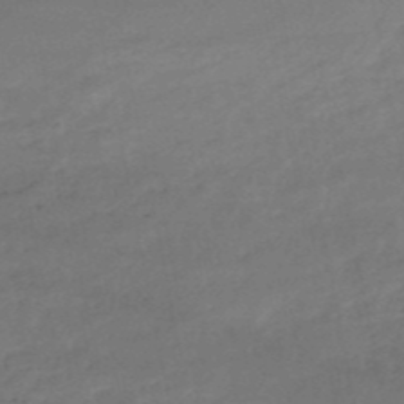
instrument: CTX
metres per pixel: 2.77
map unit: HNb
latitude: -51.1053
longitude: -39.1025
